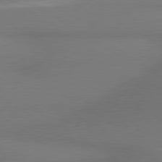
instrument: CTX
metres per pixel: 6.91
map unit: lApd
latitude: 79.9528
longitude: 177.5966
